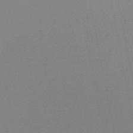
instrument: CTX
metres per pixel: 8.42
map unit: lHb
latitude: -48.2551
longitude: 69.6910
